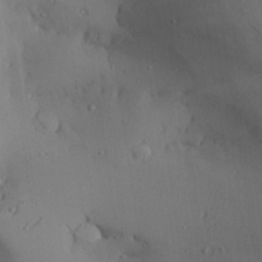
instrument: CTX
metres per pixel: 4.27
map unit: Aa
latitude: 28.1200
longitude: -131.6505
